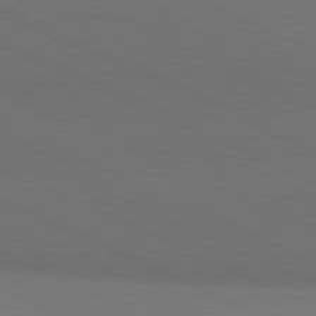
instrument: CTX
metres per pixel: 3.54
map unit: lApd
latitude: 81.1025
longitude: 137.1053
